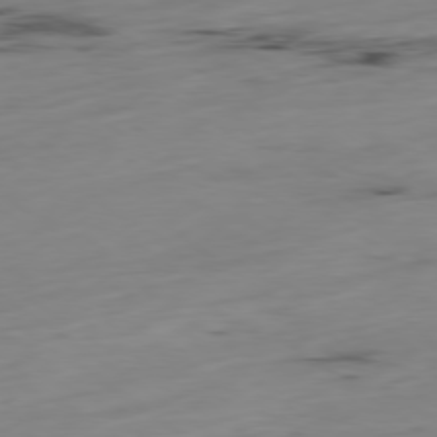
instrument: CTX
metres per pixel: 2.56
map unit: Hpe
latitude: -79.1809
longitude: 14.1606
